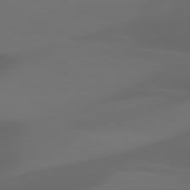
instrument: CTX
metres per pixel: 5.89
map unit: lApd
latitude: 81.2726
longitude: 122.6897
